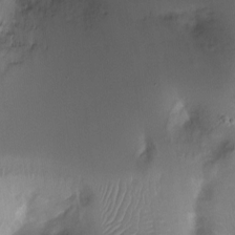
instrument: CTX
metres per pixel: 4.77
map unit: Ht
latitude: -16.5763
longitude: -40.8569
